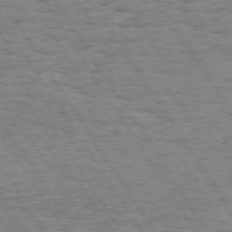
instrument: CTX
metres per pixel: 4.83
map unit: Hpe
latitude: 73.5938
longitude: -133.8017
